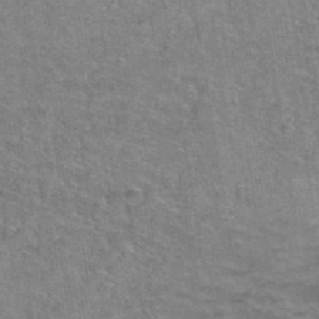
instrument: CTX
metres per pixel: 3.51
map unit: Hto
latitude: 39.0269
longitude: -42.9136
